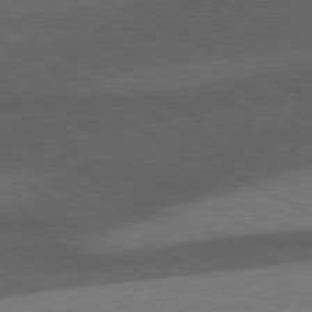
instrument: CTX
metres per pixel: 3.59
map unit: lApd
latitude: 79.6883
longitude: -128.0444
